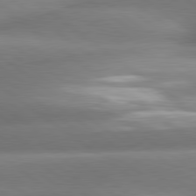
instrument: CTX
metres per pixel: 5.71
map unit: lApd
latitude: 80.5357
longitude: -160.8569
